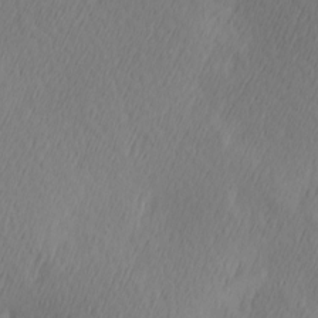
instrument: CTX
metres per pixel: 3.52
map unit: Hve
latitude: 13.1970
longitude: -91.4993
